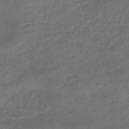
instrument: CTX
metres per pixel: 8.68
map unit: eHb
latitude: -43.5021
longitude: 81.6344
